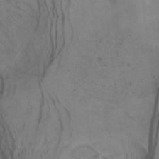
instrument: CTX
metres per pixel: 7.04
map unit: Hto
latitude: -7.4454
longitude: -50.4601
